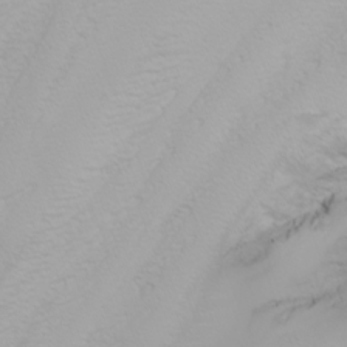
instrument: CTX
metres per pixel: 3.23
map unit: Nhu
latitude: -6.4440
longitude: -84.9514
